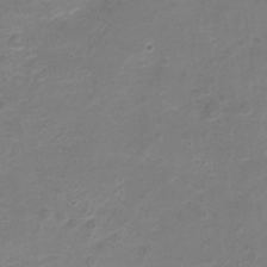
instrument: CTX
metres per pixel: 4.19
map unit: Nhu
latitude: -17.9556
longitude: -56.6301
